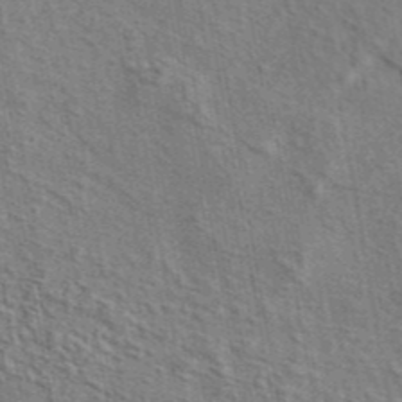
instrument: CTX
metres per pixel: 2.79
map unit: eAb
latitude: 43.5938
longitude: 113.9367
